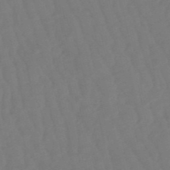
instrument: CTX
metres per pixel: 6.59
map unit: eHb
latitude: -50.5196
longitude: 77.5966
